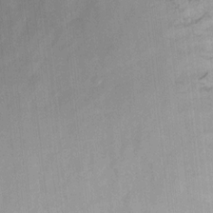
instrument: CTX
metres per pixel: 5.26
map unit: eHh
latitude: 9.9528
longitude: -65.9528
